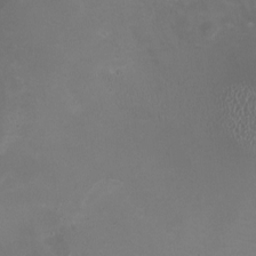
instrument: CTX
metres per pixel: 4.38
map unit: HNhu
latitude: -2.1227
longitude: -2.7057
